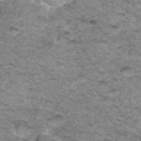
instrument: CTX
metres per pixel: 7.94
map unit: Hto
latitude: 35.0080
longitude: -47.5183
